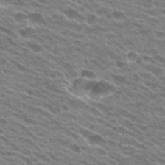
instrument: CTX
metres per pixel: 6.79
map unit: Hto
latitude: 24.9513
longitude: -41.6504
